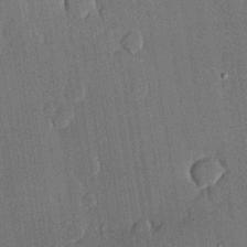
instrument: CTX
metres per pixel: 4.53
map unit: lHvf
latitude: 20.1956
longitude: 145.0675
